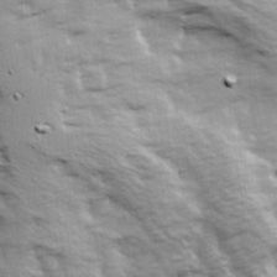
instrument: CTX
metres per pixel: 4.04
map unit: Ave
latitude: 13.8583
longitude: -104.5735
